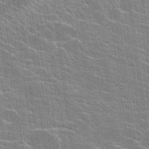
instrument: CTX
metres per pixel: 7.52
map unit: Hto
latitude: 24.2900
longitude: -43.2159
